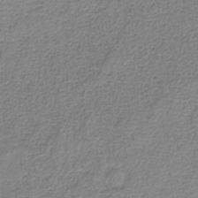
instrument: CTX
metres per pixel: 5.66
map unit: HNb
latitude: -35.3132
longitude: 52.1039
